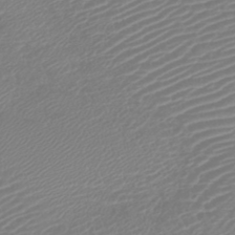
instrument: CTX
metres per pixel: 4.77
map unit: lHb
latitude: -42.2361
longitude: 77.1053
